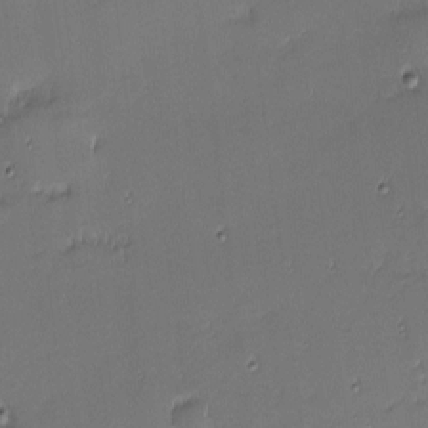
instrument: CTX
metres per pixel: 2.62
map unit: eHh
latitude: -2.8596
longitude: -83.4237
